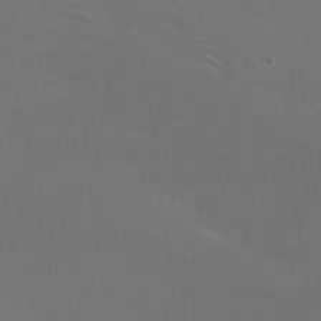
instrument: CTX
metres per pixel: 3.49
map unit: Hto
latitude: -3.5399
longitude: -35.8205
